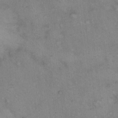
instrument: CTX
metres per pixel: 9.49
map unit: eHh
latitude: 14.4223
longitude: -63.8962
